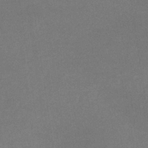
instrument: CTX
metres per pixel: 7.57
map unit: lHb
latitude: -35.0864
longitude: 68.2361
